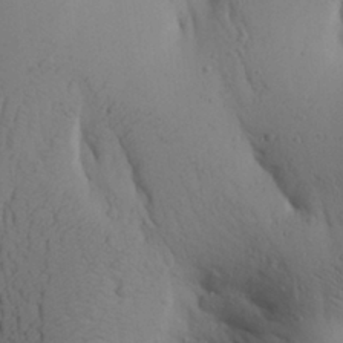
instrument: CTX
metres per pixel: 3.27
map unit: Aa
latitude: 27.4993
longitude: -148.4979
